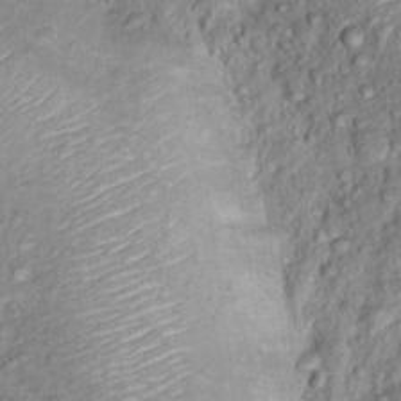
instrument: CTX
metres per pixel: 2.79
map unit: Hto
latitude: 15.5372
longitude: -30.3657
